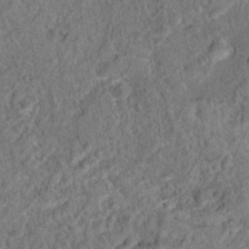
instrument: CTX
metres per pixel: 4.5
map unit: Hto
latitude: 15.8395
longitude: -41.6315
